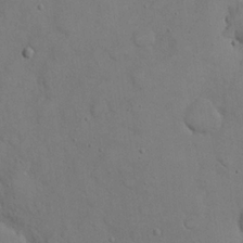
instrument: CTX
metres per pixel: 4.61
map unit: eHh
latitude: 20.9325
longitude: -59.4804
